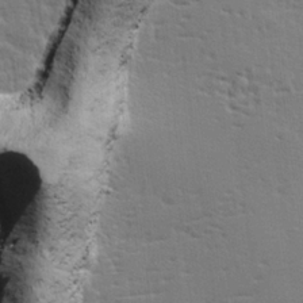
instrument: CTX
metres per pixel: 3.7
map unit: lHvf
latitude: 25.3103
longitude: 143.6721
